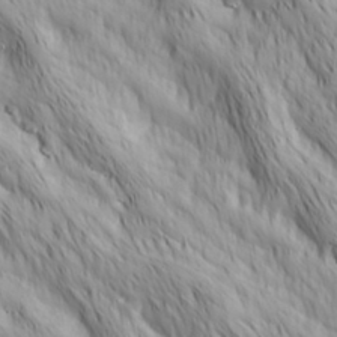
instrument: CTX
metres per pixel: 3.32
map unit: Hve
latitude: 32.5546
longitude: 149.3132
